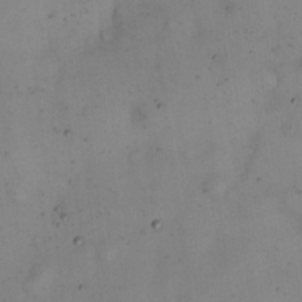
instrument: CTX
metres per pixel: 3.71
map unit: eHh
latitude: 12.8191
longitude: -62.0633
